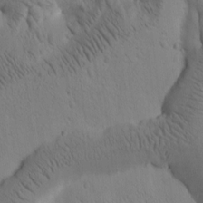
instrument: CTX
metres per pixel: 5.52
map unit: Htu
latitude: -1.3510
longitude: 174.7841
